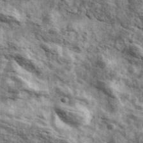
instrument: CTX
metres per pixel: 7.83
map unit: Ave
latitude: 42.4223
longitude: -107.1025
